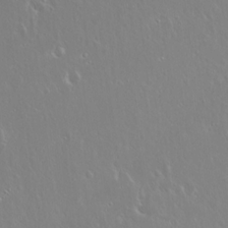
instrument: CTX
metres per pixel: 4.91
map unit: Hto
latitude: 18.0633
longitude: -56.9891
